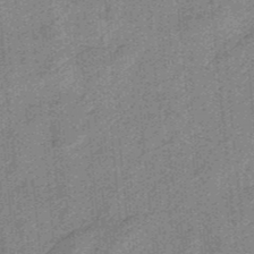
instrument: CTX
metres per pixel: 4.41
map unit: HNb
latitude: -35.5966
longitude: 57.1620
